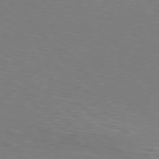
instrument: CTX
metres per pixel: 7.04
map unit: Hpe
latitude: 76.1577
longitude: -132.2712
